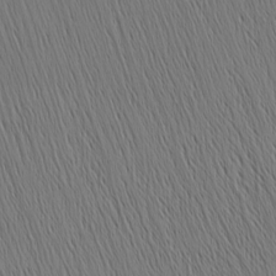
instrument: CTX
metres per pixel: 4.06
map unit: Nhu
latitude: -4.5196
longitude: -151.8583
